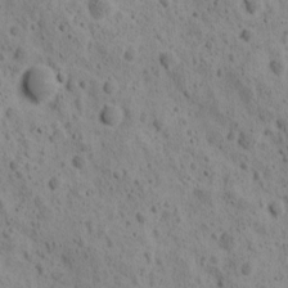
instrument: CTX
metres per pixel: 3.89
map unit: Ave
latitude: 11.4238
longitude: -105.7261
